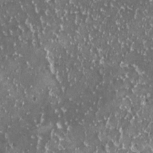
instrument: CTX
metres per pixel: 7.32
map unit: HNhu
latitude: 2.9702
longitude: 5.9178
